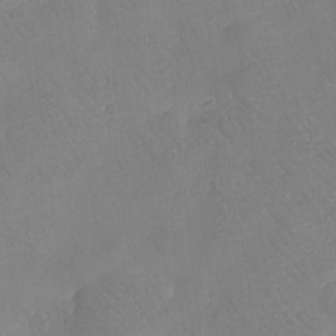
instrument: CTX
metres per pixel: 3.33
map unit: eHh
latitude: -8.0850
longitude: -68.6490
